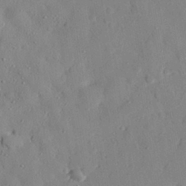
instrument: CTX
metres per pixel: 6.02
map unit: eHh
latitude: 28.1767
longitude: -77.4048
